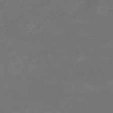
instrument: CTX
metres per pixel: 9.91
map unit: HNb
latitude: -54.7085
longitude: -36.1011
